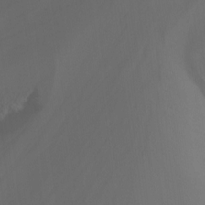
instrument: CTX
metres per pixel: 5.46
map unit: Nhu
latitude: -15.4266
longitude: -50.3656
